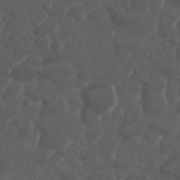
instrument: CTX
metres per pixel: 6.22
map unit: Nhu
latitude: 28.9325
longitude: -57.1025
